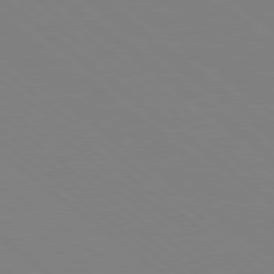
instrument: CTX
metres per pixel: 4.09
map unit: Hpe
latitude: 78.5924
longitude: -148.6302
